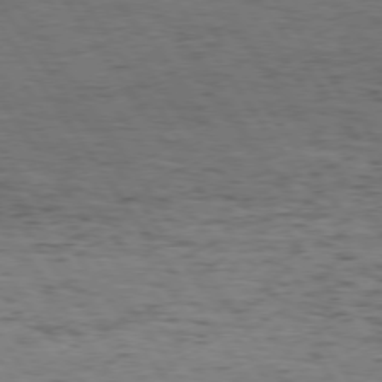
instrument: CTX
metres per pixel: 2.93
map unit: Hpe
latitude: 74.9892
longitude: -140.4790
